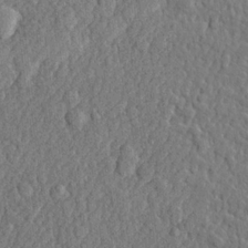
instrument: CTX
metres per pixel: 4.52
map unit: lHvf
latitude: 22.5735
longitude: 143.0675
